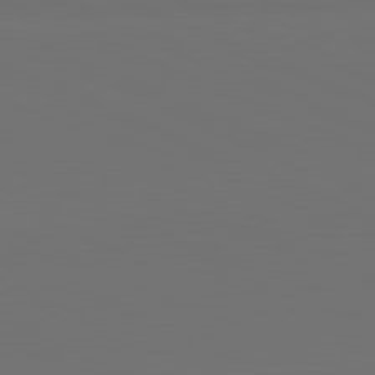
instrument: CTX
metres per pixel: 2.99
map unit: lApd
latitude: 81.5182
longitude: 147.3132
